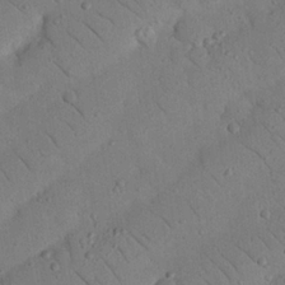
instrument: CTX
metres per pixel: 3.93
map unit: Nhu
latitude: 22.8947
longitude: -74.5735
